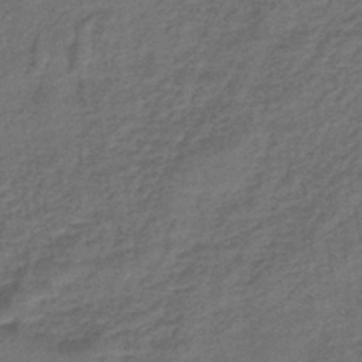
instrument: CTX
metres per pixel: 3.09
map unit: eHb
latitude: -43.3509
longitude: 83.2754
